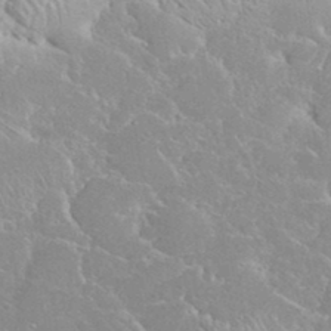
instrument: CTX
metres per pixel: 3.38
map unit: eHh
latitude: 35.9339
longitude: -64.1578
